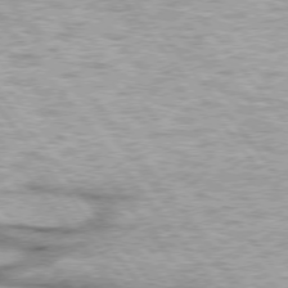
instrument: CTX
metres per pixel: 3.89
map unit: lApd
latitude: 74.9325
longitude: -48.8758
